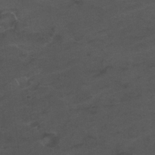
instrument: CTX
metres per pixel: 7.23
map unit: Nhu
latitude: 26.1200
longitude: -53.6316
